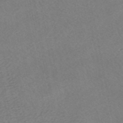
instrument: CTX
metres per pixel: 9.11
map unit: HNhu
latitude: -40.0661
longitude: 103.1242
